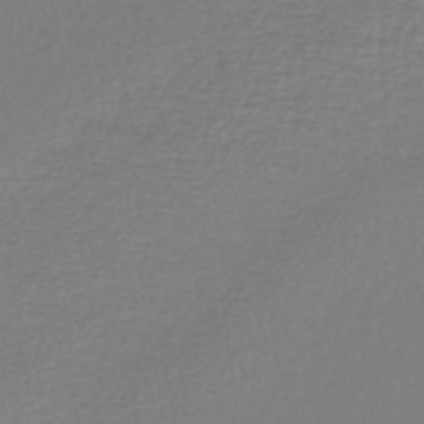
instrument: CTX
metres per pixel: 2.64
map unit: lHb
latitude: -43.1620
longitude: 72.5007
